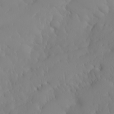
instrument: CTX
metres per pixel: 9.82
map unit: Nhu
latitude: -6.8219
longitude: -88.1578
